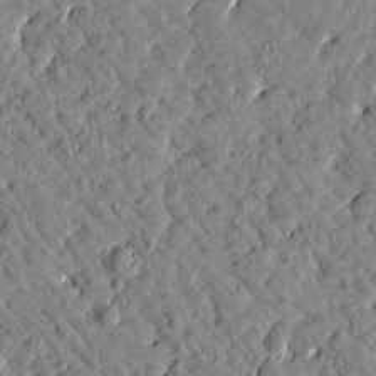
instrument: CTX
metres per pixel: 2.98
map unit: Htu
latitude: 1.8205
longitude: 179.6722
